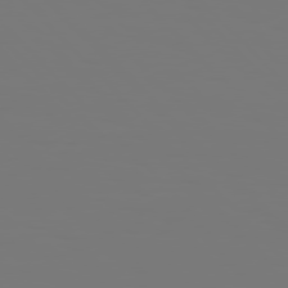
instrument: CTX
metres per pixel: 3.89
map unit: Hpe
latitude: 76.8758
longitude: -136.3279
